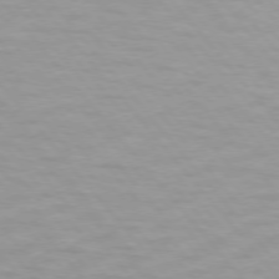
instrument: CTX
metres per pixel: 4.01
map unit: lApd
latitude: 74.2523
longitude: -60.4601
